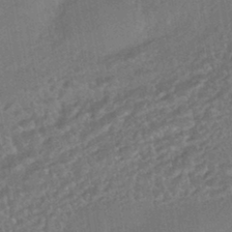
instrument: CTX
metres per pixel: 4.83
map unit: HNhu
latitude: -43.5966
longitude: 91.8612
